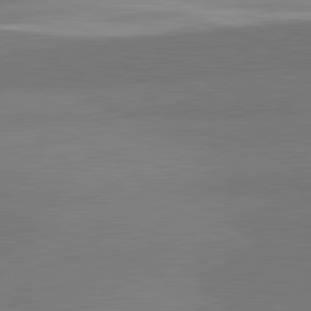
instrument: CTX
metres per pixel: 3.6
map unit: lApd
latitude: 81.8772
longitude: 149.2754
